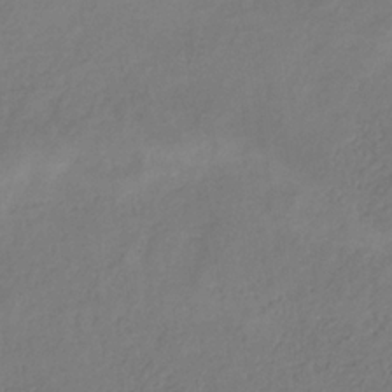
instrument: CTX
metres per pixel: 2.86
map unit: HNb
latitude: -32.7652
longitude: 55.6722
